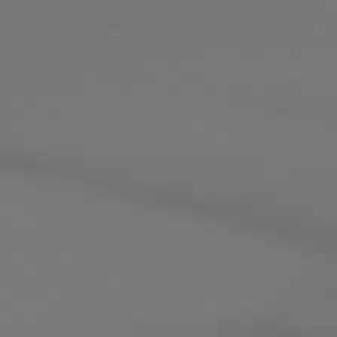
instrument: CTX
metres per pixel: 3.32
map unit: lApd
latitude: 80.7246
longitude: 153.1998
